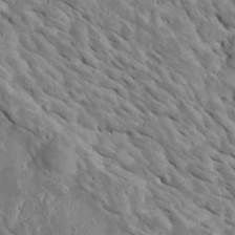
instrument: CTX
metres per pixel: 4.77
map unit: Htu
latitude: 1.9717
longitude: 142.9541
